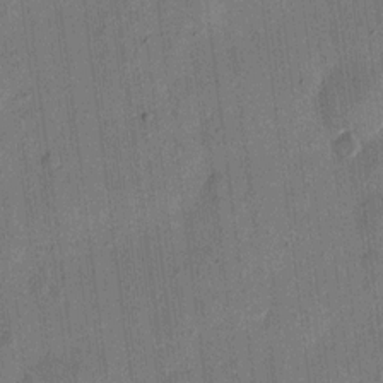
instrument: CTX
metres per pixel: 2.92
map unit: eHh
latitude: 13.0648
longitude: -68.5546
